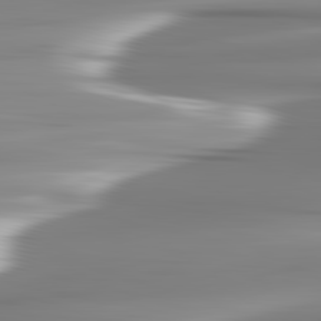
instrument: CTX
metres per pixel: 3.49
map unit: lApd
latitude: 82.8380
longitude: -137.7639
